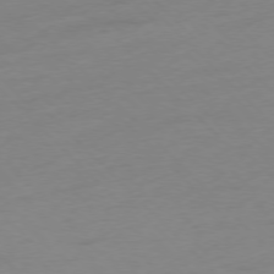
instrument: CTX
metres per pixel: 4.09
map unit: Ap
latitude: -77.2754
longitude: -63.4049
